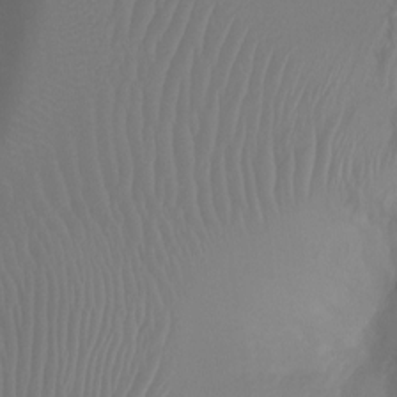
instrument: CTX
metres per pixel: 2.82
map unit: Ht
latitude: -1.9556
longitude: -17.8961
